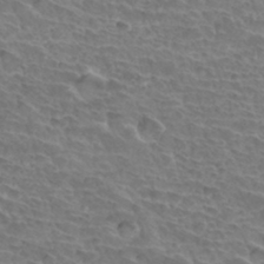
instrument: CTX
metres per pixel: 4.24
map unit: Hto
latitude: 34.0822
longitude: -44.5546
